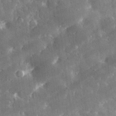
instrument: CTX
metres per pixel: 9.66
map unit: lHvf
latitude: 31.5183
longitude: -91.8772
